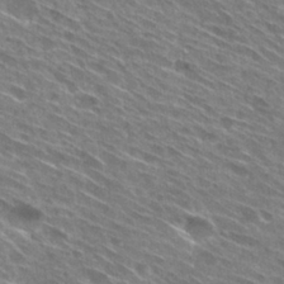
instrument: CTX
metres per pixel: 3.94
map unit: Hto
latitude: 29.4993
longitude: -44.7624
